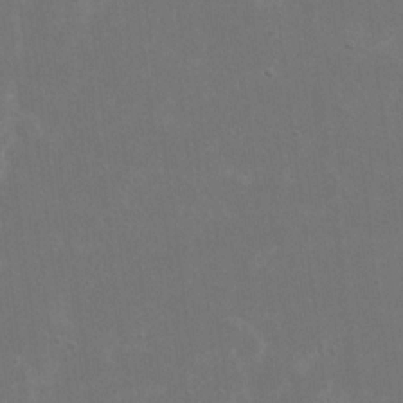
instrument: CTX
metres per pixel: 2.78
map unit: eHh
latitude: 17.4049
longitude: -72.3468
